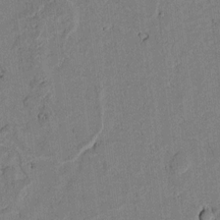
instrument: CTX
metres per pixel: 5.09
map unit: lAvf
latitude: 5.9150
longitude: 168.8030
